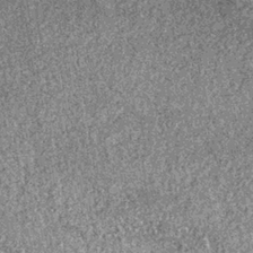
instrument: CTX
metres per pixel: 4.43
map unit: lHb
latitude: -36.4251
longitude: 67.7478
